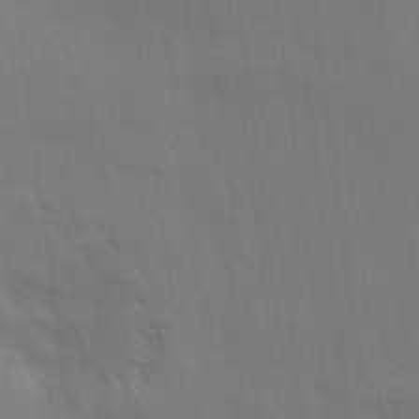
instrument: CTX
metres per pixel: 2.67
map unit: Aa
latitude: 14.6869
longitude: -147.5938
